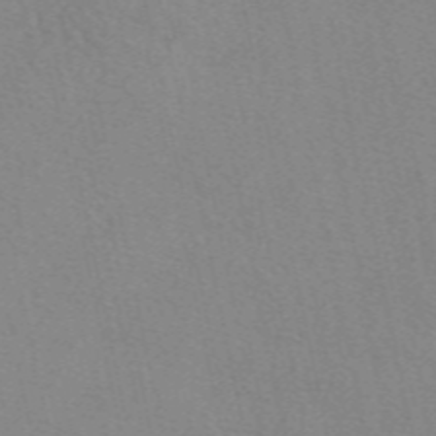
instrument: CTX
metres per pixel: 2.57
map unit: eAb
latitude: 49.9528
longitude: 109.3510
